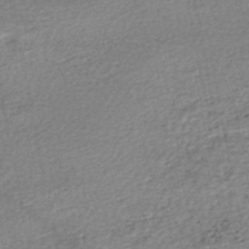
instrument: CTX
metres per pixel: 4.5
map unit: HNhu
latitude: -47.6533
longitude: 102.8786
